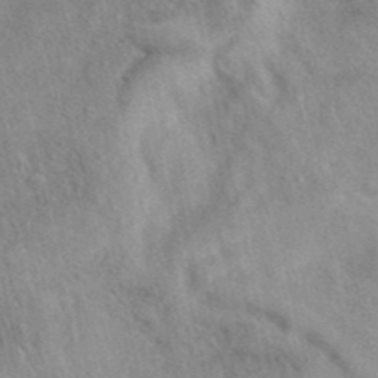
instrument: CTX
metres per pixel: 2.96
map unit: eAb
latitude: 40.4412
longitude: 109.0297
